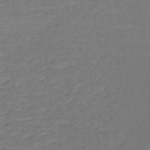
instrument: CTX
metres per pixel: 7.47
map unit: HNb
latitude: -50.1417
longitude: -52.6491
